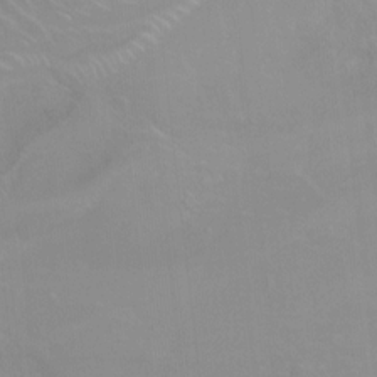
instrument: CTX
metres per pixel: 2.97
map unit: Ht
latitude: -6.8786
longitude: -19.5560
